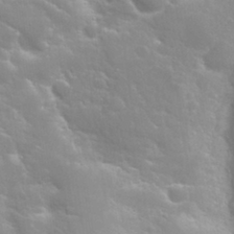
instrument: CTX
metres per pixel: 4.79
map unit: Nhu
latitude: 31.2159
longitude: -50.5545
